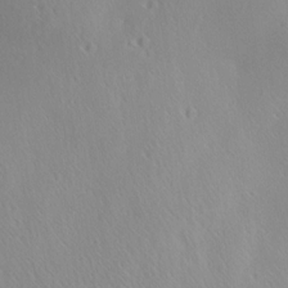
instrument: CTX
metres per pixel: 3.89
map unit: Aa
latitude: 12.8380
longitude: -142.5735
